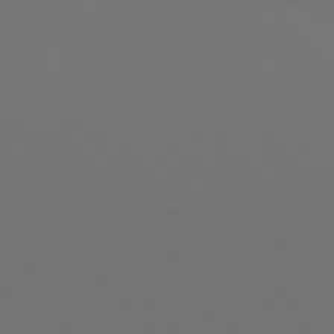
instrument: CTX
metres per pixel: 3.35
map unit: Hpe
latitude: 77.6316
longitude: -169.6316
